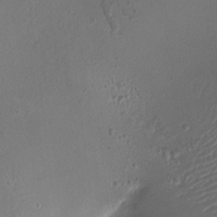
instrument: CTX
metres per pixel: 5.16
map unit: HNhu
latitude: -3.2564
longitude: -3.1592
